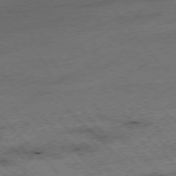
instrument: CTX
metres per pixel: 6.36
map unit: Hpe
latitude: -76.3873
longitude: -15.5938
